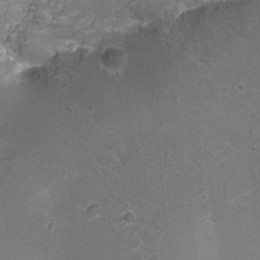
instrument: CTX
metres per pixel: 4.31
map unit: Nhu
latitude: 3.8961
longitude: -17.5371
